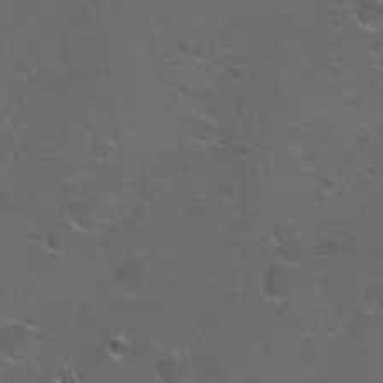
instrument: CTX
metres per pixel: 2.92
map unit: Hto
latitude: 23.8205
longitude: -50.2333
